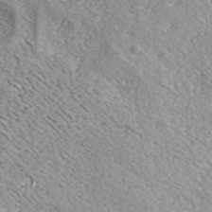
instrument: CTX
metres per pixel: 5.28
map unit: eHh
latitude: 37.6883
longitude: -79.8773
